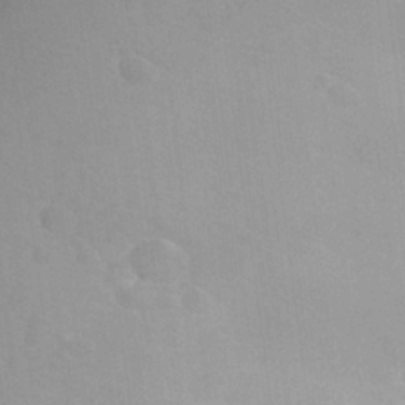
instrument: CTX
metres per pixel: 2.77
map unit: Aa
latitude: 27.2159
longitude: -144.9514
